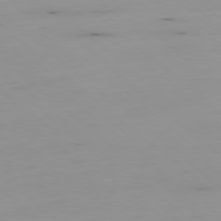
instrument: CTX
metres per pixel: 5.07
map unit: Hpe
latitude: -78.8219
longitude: 12.2551
